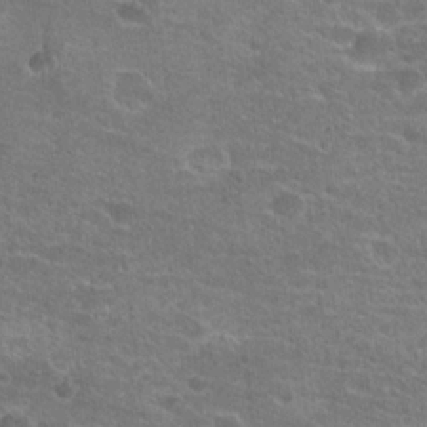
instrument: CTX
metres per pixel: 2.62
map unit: Hto
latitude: 20.8380
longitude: -43.0647
